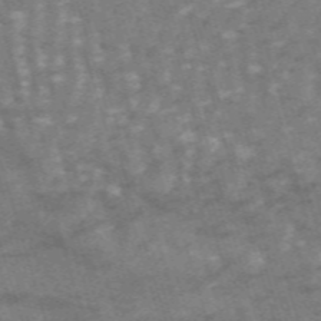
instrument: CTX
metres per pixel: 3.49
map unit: HNb
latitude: -53.7855
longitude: -42.8380
